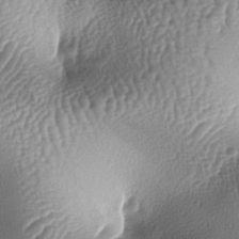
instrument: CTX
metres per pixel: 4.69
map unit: lAa
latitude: -6.4251
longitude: -127.5938
